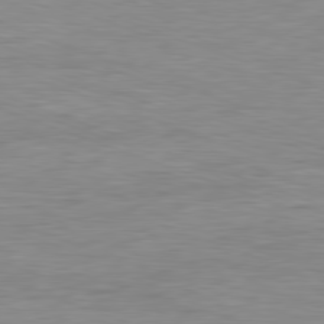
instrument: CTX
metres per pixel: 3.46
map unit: Ap
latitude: -81.2376
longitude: -89.6694
